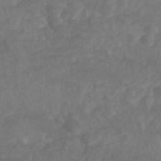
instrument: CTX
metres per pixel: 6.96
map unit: Nhu
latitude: 26.3278
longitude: -62.8002
